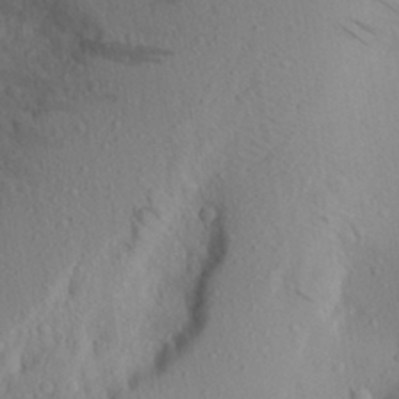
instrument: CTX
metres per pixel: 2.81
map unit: Aa
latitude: 26.9514
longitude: -147.3104
